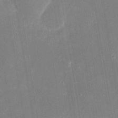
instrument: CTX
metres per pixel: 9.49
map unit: eHh
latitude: 4.4034
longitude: -69.8961
